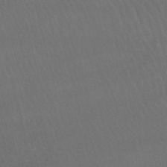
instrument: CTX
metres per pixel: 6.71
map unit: lHb
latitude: -46.7274
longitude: 77.5588
